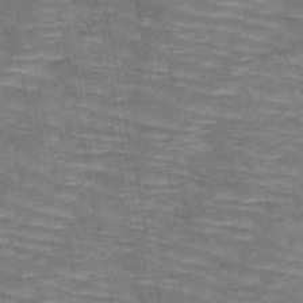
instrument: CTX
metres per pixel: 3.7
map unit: HNb
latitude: -49.6911
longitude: -50.2900
